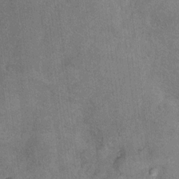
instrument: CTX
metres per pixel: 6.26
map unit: Ht
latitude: 9.1970
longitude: -37.0836
